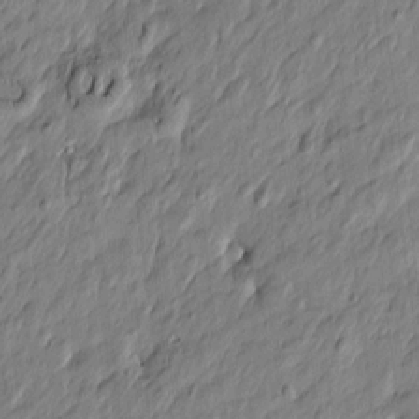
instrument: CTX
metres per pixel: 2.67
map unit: Htu
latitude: -7.2187
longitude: 178.0850
